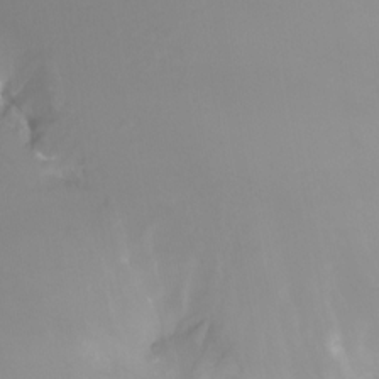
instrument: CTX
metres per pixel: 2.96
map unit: Aa
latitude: -12.7652
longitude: -68.8191
